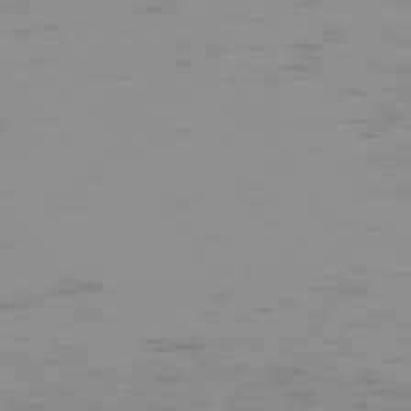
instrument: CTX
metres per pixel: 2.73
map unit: Hpe
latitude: -74.1606
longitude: 7.0675
